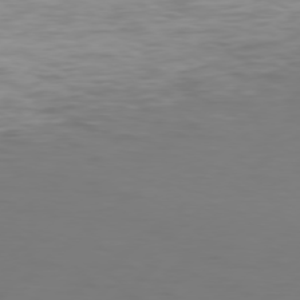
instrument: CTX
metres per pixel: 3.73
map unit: Hpe
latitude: 76.2711
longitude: -131.2537
